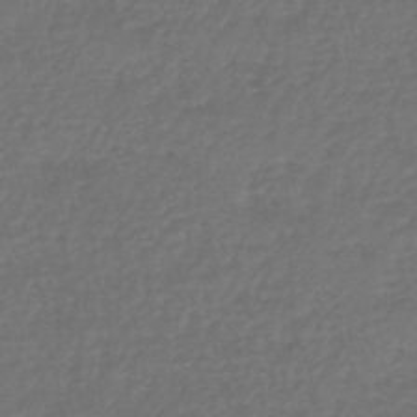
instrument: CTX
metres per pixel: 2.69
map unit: HNhu
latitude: -47.9367
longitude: 96.5385
